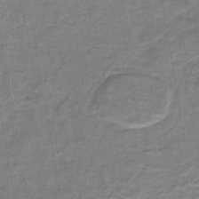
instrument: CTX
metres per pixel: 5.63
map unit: lHb
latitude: -43.4076
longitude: 55.1242
